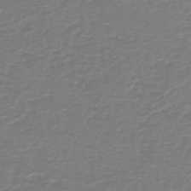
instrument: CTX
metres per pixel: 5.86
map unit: HNb
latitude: -46.4251
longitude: 53.1620
